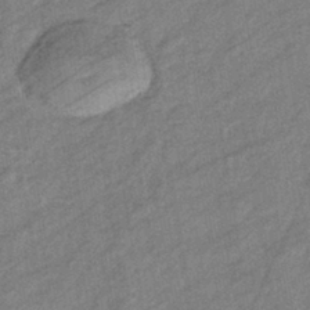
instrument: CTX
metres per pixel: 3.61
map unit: eHb
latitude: -40.7085
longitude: 82.1228
